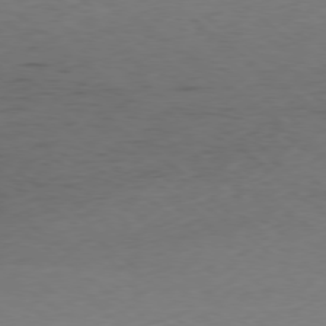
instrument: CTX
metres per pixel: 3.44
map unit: Hpe
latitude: -78.7841
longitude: 16.8219
